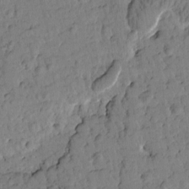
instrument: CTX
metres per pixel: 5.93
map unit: Htu
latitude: 1.2915
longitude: 176.6519
